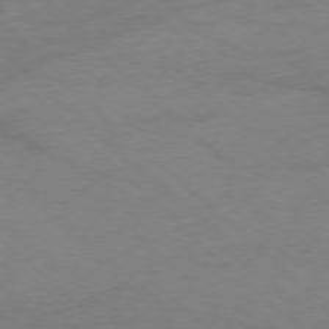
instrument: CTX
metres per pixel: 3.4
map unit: Ap
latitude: -76.8975
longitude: -77.4615
